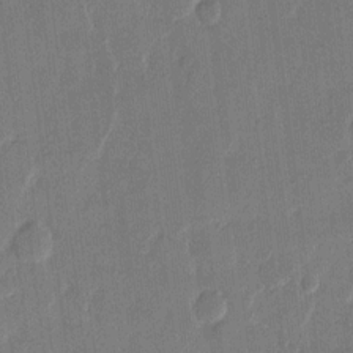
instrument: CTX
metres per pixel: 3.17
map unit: eHh
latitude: 12.8947
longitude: -68.7813
